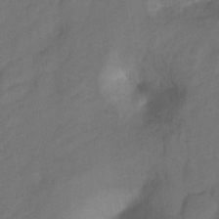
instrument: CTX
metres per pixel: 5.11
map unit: Hto
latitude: 5.2726
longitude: -32.6868
